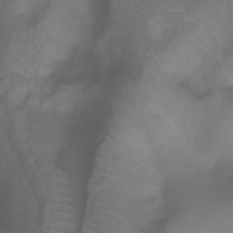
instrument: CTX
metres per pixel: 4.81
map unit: Ht
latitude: -0.1417
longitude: -46.2145
